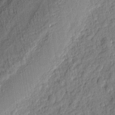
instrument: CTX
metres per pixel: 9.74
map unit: eHh
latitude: 6.8191
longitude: -75.7639
